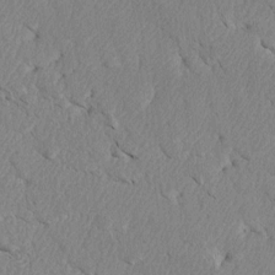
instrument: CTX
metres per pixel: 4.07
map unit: Htu
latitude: 3.3859
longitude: 153.2376
